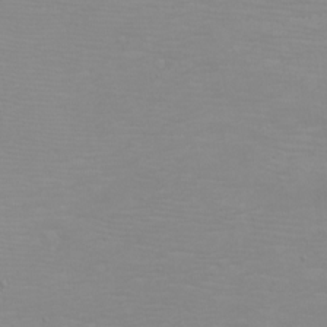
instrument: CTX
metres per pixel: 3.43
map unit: eHh
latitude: -6.2928
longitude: -79.3104
